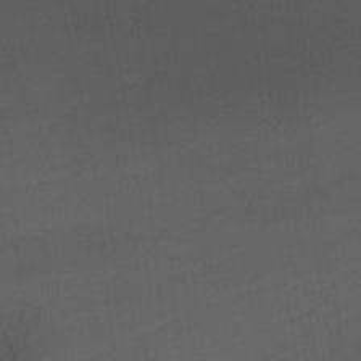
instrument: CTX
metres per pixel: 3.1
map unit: Nhu
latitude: -13.5210
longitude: -71.5182
